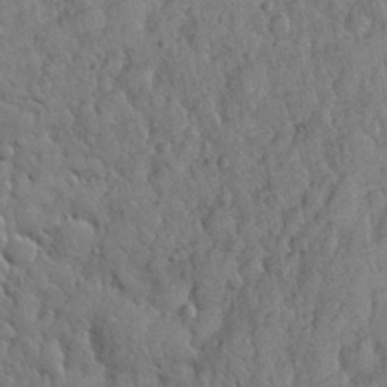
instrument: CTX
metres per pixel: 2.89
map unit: eHh
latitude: 31.2348
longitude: -68.8569
